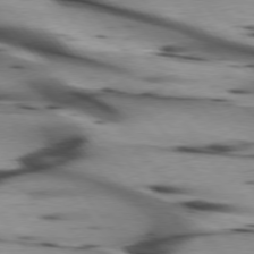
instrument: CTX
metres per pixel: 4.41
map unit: lApd
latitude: 75.6127
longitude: -64.8002
